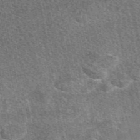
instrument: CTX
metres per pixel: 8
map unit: eAb
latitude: 48.8002
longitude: 117.3131
